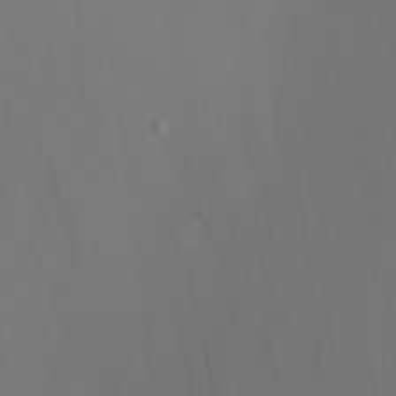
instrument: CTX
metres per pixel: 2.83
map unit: Nhu
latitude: -15.6155
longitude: -57.8961
